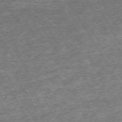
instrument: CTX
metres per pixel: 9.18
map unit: Hpe
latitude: -71.1431
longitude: 13.8422
